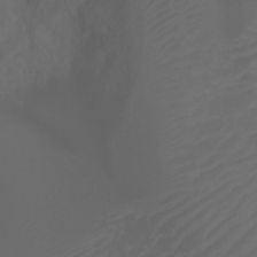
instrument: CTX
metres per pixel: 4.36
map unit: Ht
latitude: -3.1998
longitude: -61.0836
